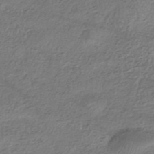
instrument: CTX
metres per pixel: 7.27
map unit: eHh
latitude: -42.1983
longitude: 117.9556
